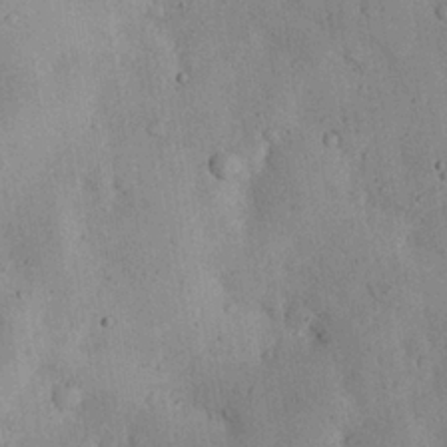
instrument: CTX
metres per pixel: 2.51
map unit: eHh
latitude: 25.0458
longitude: -71.6694
